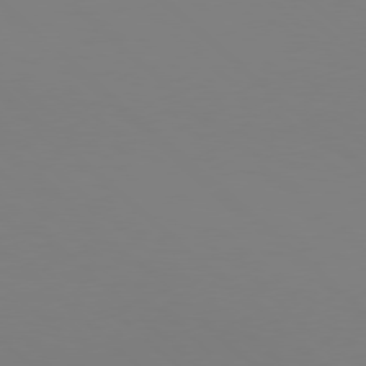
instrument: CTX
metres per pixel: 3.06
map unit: Hpe
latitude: 77.4048
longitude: -133.2726
